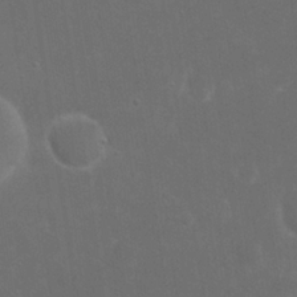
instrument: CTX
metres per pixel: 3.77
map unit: eHh
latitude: 20.5168
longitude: -68.9325
